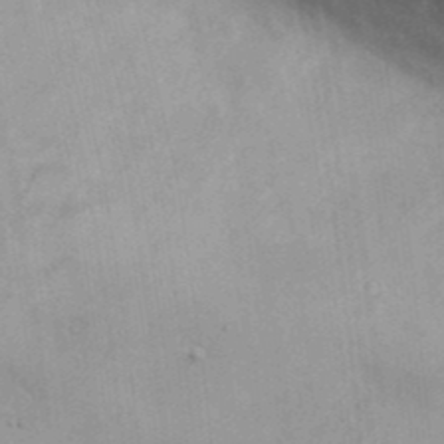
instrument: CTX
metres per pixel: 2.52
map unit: eHh
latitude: 18.0255
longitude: -63.8584
